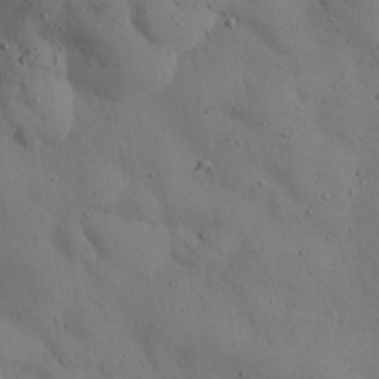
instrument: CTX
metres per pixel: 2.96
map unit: Nhu
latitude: 27.6316
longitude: -72.7058
